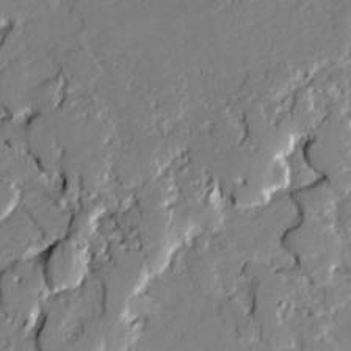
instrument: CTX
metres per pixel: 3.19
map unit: lAvf
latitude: -1.2943
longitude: -109.0836
